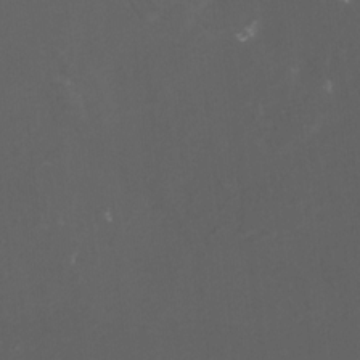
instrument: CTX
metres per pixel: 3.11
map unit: Nhu
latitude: -5.3509
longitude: -91.0458
